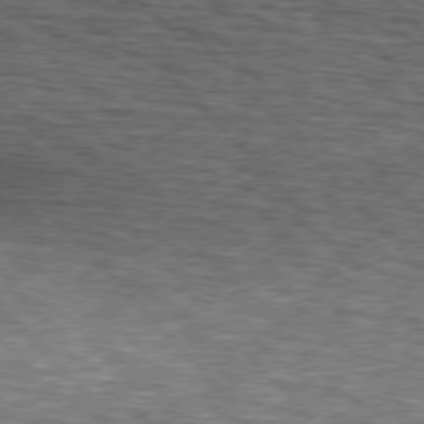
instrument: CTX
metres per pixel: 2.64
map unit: lApd
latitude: 76.4601
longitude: -75.0270
